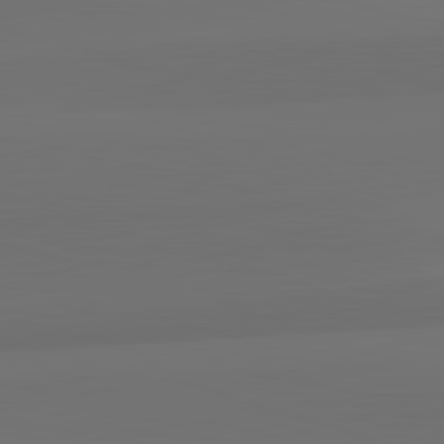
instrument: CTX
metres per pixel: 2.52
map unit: lApd
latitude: 82.7813
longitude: 165.4455
